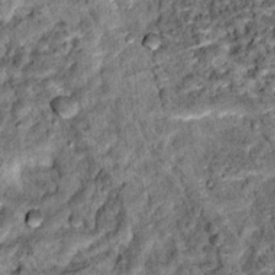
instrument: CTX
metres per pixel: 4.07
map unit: Hto
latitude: 15.2537
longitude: -35.7449
